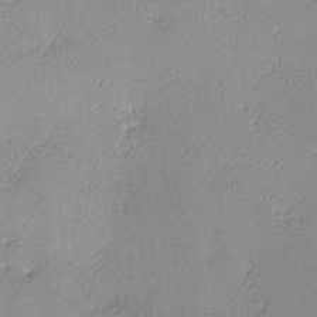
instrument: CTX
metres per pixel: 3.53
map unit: lHvf
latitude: -13.4643
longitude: -102.2900
